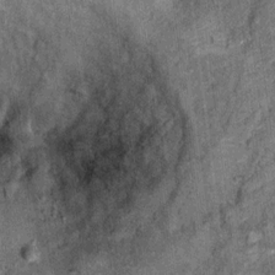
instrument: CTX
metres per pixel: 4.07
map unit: Ht
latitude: 9.3482
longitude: -37.8205
